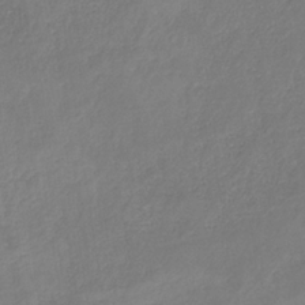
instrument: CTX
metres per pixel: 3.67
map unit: HNb
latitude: -32.7841
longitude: 55.8800
